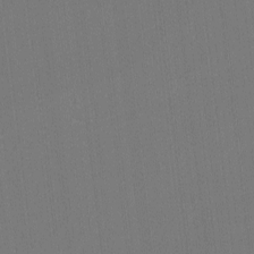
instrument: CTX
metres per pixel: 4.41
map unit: lHvf
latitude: -11.7856
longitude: -103.2348
